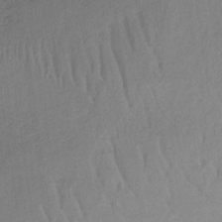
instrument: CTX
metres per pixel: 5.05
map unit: HNb
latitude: -33.0298
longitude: 63.2942
